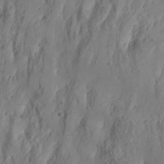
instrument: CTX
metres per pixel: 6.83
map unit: Nhe
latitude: -37.2187
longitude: 138.2740
